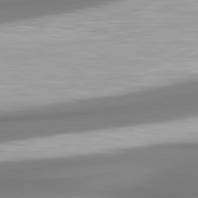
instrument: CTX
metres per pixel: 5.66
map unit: lApd
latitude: 80.5357
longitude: 178.1605
